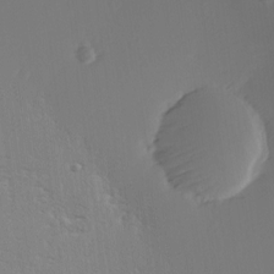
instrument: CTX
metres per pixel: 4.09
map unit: Hve
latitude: 2.8191
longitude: -121.8962
